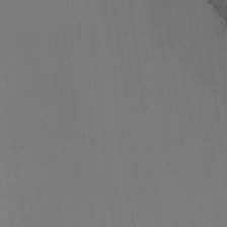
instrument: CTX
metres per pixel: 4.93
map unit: Nhu
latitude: -15.5777
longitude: -50.4034
